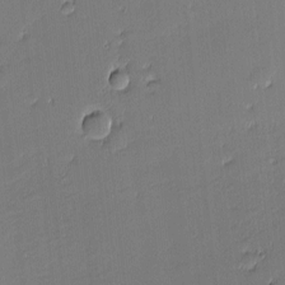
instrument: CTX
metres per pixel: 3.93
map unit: eHh
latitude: -3.4832
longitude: -82.3089
